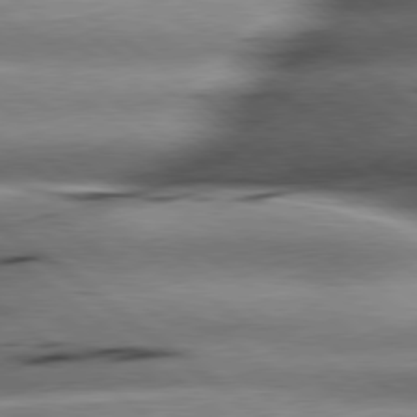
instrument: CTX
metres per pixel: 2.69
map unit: lApd
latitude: 79.3104
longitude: -140.7435
